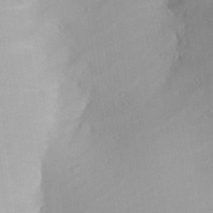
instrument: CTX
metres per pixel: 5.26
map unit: Aa
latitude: 27.9717
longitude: -135.6883
